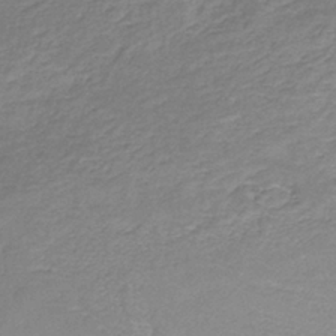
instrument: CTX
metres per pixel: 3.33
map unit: HNb
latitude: -36.5384
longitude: 50.8597
